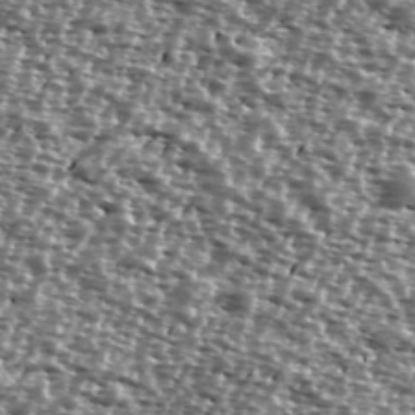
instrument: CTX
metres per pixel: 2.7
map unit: Ave
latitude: 39.0647
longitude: -111.8961
